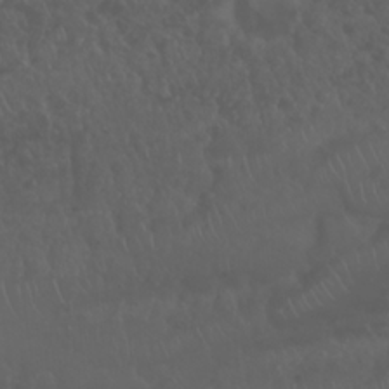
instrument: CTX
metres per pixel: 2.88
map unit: Nhu
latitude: 22.9325
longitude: -64.2145
